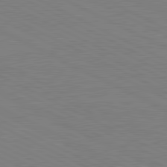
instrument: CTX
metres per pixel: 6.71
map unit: lApd
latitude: 81.1970
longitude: 150.4440
